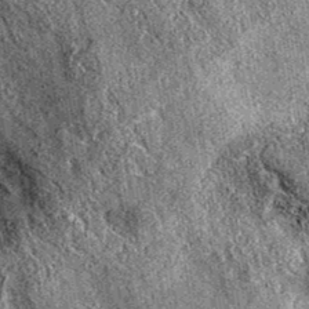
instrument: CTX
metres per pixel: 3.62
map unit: eAb
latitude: 36.5357
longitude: 111.1242
